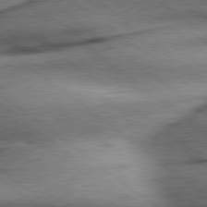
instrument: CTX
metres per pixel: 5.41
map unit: Hpe
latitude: 78.4601
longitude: -154.8947
